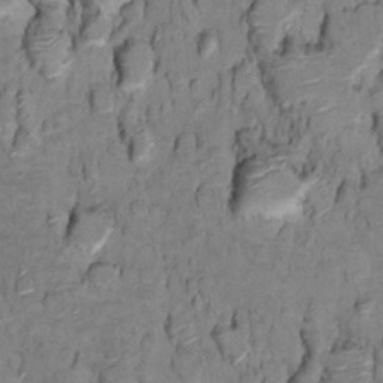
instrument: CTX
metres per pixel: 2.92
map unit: Ht
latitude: 10.3090
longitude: -33.1970
